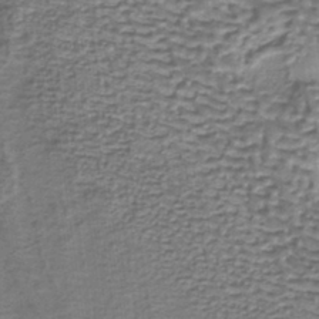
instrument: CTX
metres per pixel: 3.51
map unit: HNb
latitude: -35.5399
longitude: 57.7477
